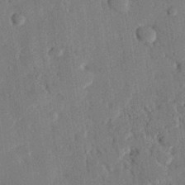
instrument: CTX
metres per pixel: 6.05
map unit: eHh
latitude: 26.2712
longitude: -81.5371
